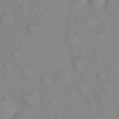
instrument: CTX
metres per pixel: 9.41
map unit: eHh
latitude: 22.5168
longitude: -61.6316
